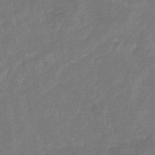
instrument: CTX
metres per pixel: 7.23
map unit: eHb
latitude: -34.1606
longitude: 74.6330
